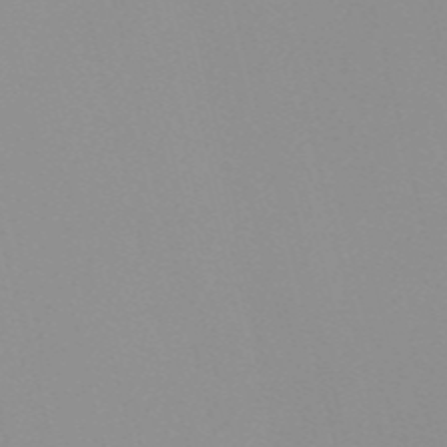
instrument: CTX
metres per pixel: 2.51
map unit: Nve
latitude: -57.4076
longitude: 59.7288
